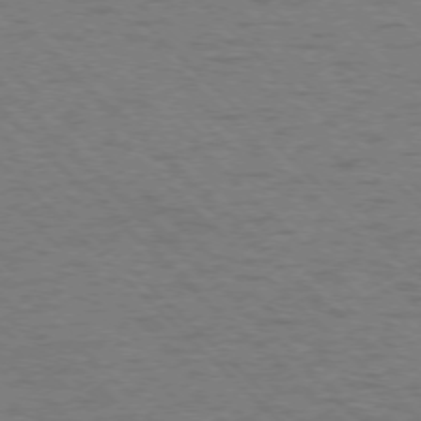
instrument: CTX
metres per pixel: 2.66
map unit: Ap
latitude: -75.8612
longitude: -80.1200
